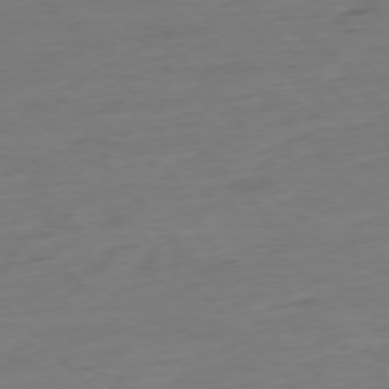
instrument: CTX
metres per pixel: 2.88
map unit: Ap
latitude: -77.3888
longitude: -82.7246
